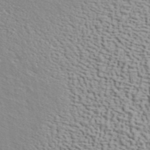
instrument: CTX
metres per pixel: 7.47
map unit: ANa
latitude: 40.4034
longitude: 29.7478
